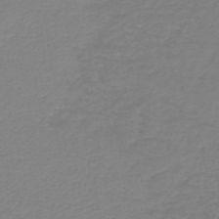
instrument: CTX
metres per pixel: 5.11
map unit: HNb
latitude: -45.5021
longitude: 53.4265
